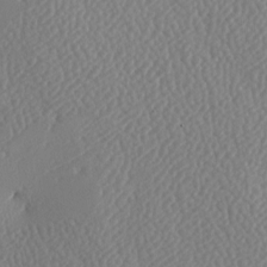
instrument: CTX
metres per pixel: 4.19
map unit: lAa
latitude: -8.7274
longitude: -128.4979
